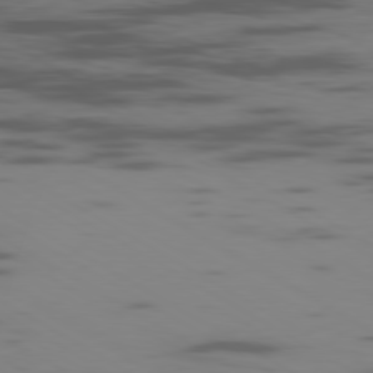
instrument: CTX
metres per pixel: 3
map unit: Ap
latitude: -80.2362
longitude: -102.0633
